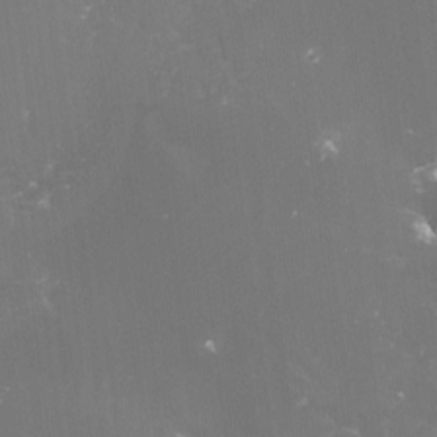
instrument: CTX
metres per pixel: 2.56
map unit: lHvf
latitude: -16.0661
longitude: -101.1025
